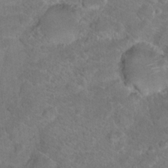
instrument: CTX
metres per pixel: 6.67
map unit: Hto
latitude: 18.1577
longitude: -37.3482
